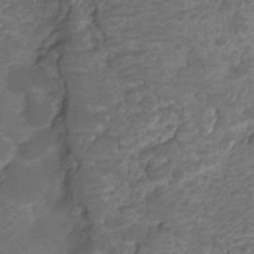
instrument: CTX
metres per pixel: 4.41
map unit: HNhu
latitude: -21.2565
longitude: 85.1998
